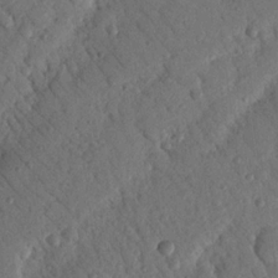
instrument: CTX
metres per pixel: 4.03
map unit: Nhu
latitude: 19.4237
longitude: -77.9150
